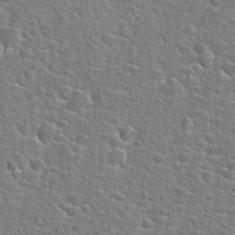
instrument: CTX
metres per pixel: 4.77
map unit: Hto
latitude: 25.4237
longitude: -49.2915
